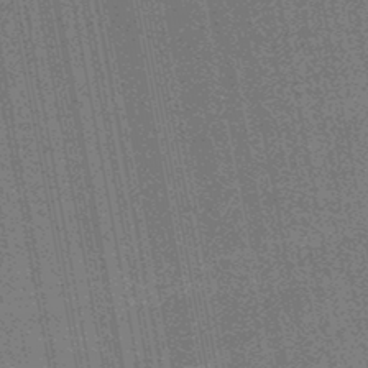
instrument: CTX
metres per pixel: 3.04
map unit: HNb
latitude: -45.5210
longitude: 52.8408
